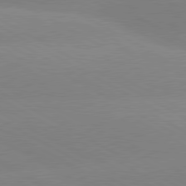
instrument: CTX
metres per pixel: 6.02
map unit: lApd
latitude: 80.2711
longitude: -153.8773
